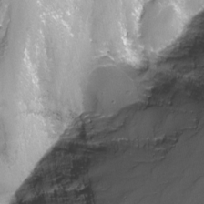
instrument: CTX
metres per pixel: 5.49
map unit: Nhu
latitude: -9.9178
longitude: -77.0836
